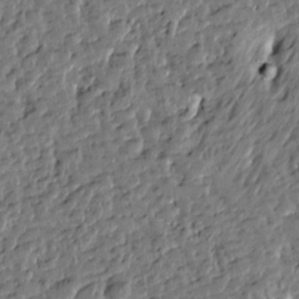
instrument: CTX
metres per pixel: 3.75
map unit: Htu
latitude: 0.3656
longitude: -178.6302
